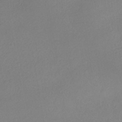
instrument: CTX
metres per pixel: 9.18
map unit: HNhu
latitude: -40.3495
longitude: 95.2565
